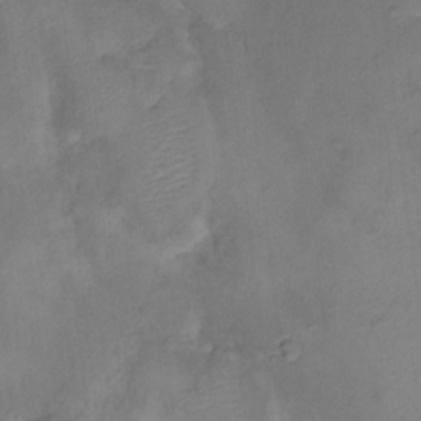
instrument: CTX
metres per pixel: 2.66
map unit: HNhu
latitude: 10.8002
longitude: 9.1242
